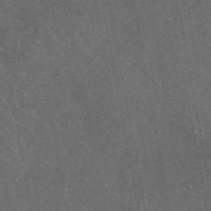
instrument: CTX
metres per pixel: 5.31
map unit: eAb
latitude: 46.6491
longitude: 112.1039
